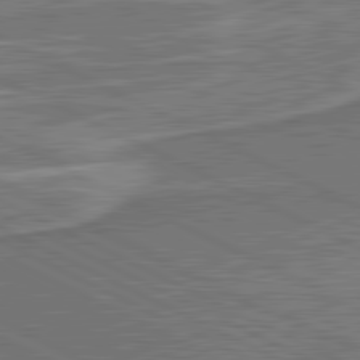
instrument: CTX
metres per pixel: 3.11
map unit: lApd
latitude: 81.3482
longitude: 141.4265
